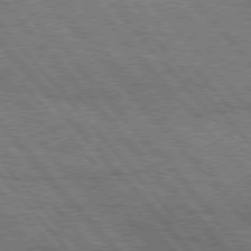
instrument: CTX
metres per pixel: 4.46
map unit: Hpe
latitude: 76.3089
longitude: -150.4034
